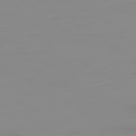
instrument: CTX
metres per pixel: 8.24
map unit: Ap
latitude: -79.7099
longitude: -78.4601
